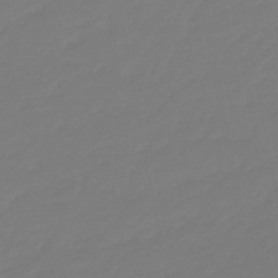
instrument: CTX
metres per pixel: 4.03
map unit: eHb
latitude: -46.2550
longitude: 84.7841
